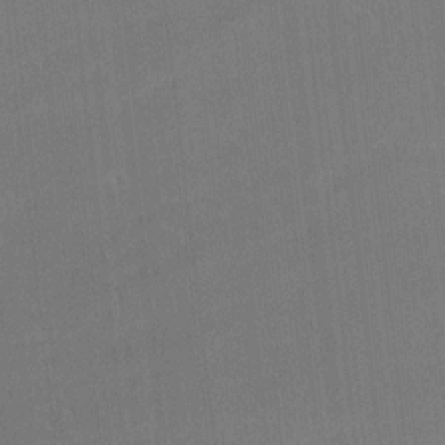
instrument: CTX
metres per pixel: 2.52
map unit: Ave
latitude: 17.8772
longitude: -137.2159
